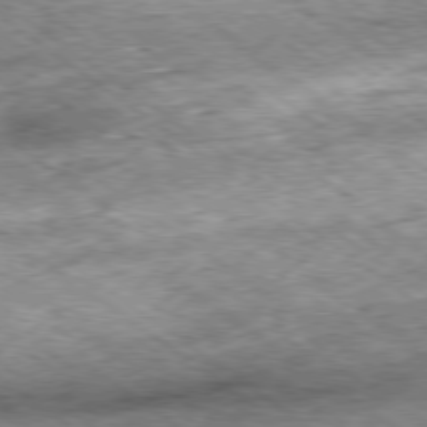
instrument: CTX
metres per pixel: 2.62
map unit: Hpe
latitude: -79.3131
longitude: 7.1998
